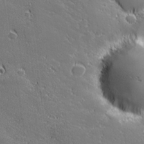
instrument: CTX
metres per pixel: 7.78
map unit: lHvf
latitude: 27.4804
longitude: 141.8611
